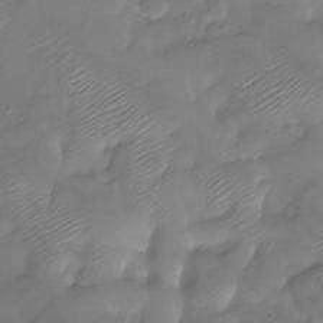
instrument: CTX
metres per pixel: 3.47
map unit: Nhu
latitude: -28.1984
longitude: -60.1389
